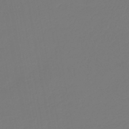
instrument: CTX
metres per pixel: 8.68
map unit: lHb
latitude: -43.3131
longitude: 64.1417
